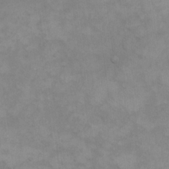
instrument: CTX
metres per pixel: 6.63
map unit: eHh
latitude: 16.6679
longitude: -66.0255
